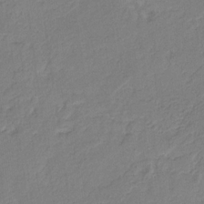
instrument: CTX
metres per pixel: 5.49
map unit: eHb
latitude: -30.3684
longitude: 62.7841
